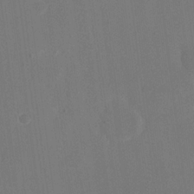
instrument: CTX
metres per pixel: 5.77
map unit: eHh
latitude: 18.9702
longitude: -67.8016
